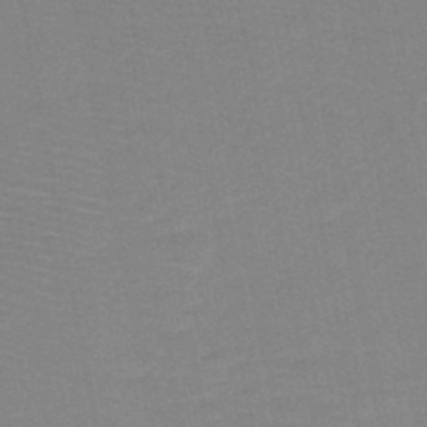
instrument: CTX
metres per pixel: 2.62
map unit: HNb
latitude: -49.0487
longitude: -43.4049
